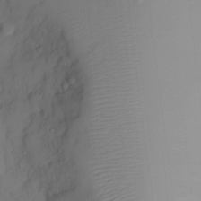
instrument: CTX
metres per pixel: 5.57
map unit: eHh
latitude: -23.1053
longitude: 15.6722
